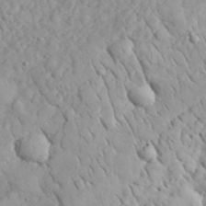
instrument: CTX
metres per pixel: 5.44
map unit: lHvf
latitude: 35.0080
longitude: -86.4034
